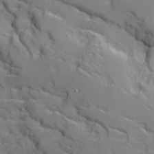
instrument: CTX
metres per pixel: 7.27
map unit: Ave
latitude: 10.4034
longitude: -101.7828
